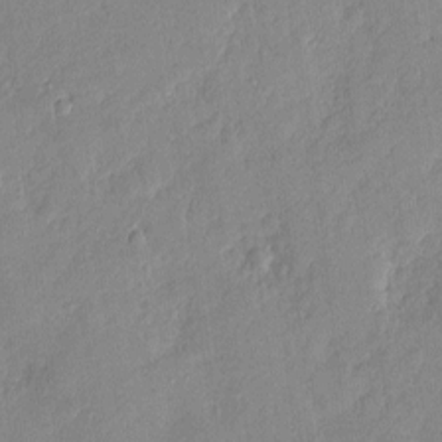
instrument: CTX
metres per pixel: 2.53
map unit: eHh
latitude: 3.9717
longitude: -74.4223
